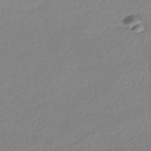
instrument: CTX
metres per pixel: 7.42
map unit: HNhu
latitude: -41.1053
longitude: 94.2361
